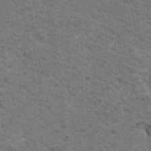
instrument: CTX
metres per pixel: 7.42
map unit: Nhu
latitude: 18.9702
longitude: -32.6868
